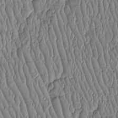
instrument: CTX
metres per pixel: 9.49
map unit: Htu
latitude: -5.6910
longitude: 155.8422
